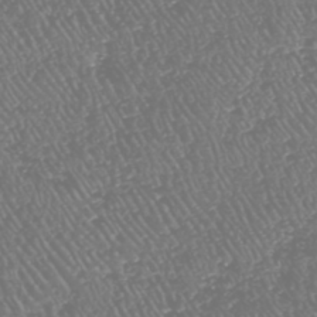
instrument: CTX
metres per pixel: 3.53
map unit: HNhu
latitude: -47.9367
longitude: 29.0864
